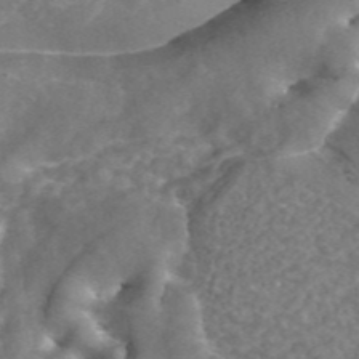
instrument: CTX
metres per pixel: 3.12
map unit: ANa
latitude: 43.8017
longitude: 25.2376
